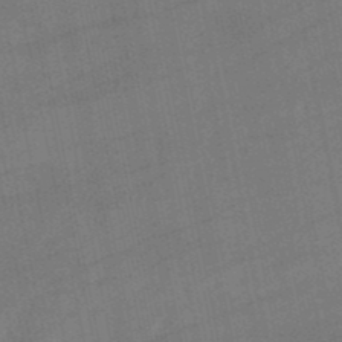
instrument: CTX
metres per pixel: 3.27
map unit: lHb
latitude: -49.4644
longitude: 78.2361
